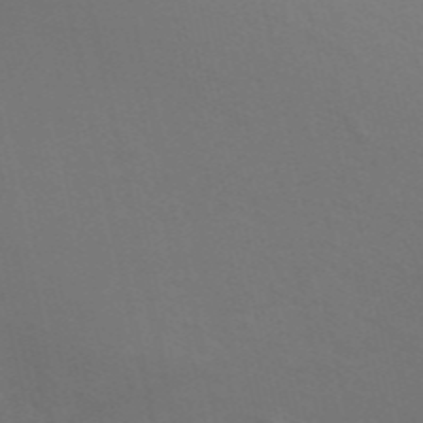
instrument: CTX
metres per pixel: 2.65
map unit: ANa
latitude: 49.7828
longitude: -71.9528
